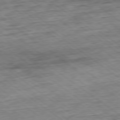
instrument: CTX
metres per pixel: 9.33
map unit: Ap
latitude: -79.1053
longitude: -48.3467
